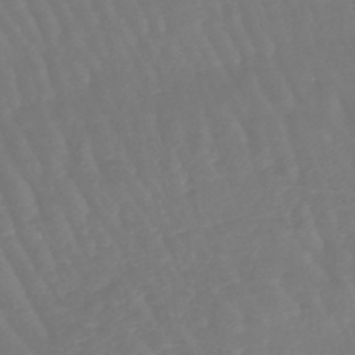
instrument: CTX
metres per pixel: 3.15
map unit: eHb
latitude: -46.3306
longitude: 79.1620
